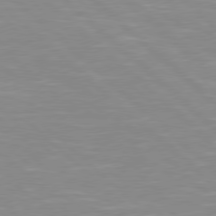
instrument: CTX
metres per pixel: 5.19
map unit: Hpe
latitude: 78.1011
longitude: -140.1011
